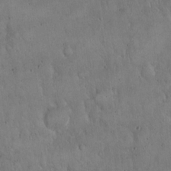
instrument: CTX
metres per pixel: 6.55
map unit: Hto
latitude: 16.2900
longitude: -59.4804
